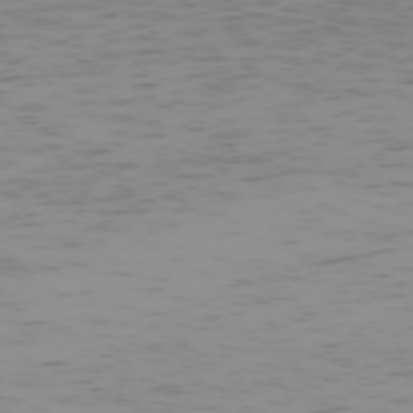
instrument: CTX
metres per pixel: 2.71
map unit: Hpe
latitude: -74.0661
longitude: 7.5021
